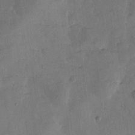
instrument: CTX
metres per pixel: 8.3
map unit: Htu
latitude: -2.4817
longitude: -176.0633
